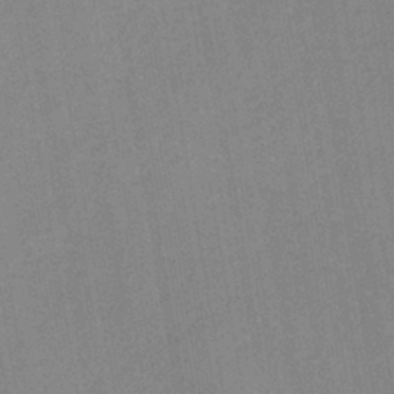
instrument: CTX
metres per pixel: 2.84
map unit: lHb
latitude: -41.0675
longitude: 60.9353
